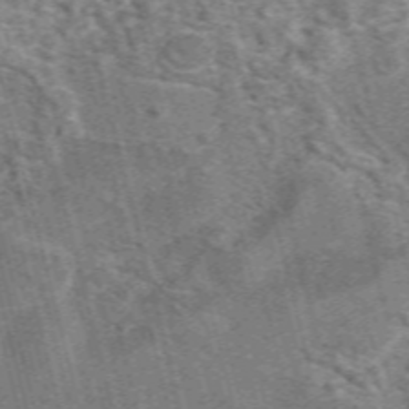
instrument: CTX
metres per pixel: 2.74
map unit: eAb
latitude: 44.4034
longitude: 111.3320
